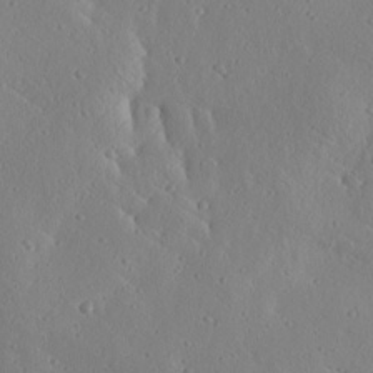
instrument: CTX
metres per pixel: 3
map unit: Ave
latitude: 18.8002
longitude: -137.7639
